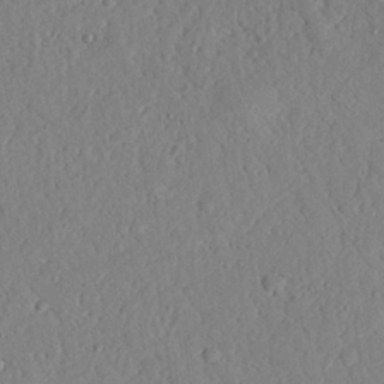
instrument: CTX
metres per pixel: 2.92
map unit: Nhu
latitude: 20.9514
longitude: -78.0255
